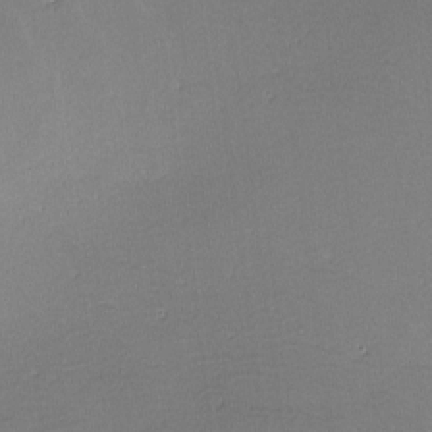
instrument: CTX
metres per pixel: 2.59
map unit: lHvf
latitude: -11.0675
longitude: -103.8016
